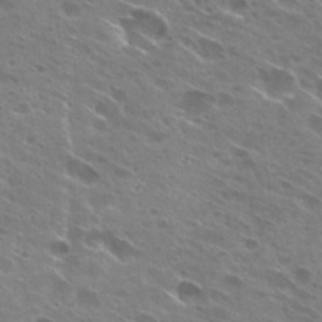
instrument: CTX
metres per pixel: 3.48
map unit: Hto
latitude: 29.0080
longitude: -44.5168
